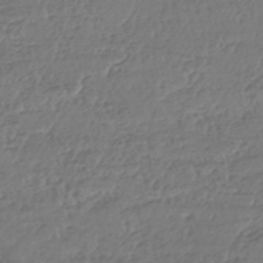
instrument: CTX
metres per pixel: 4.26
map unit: HNhu
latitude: -43.7099
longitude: 107.2943
